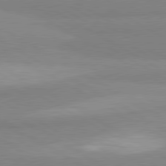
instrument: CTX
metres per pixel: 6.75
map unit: lApd
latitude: 80.5546
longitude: -179.1026
